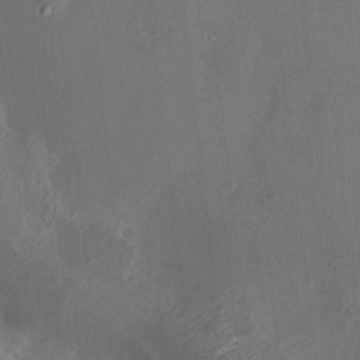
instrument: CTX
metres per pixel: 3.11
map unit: HNhu
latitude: 7.5371
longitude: 7.7855
